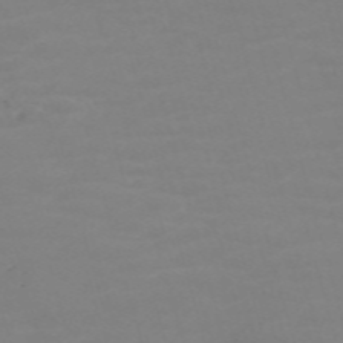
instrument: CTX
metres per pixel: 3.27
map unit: Nve
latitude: -59.2375
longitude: 60.5196
